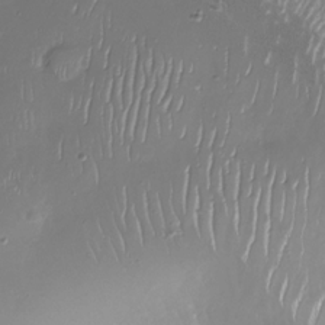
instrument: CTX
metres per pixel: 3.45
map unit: Nhu
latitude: -27.1620
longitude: -58.5735
